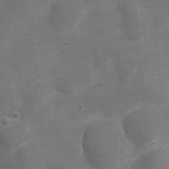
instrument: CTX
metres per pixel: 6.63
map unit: Nhu
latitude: 4.3656
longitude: -26.3278
